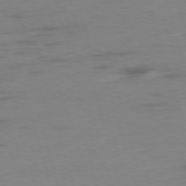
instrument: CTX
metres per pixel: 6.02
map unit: Ap
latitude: -75.6533
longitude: -73.8206
